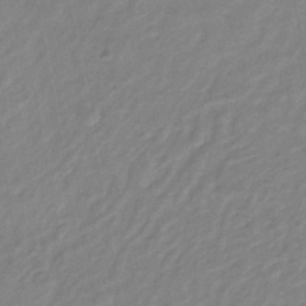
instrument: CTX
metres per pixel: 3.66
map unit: eHb
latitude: -38.0661
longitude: 76.4062
